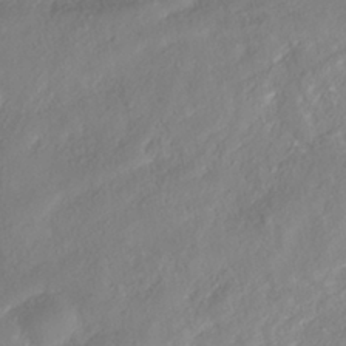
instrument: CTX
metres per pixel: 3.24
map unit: HNhu
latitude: -41.1620
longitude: 108.1795
